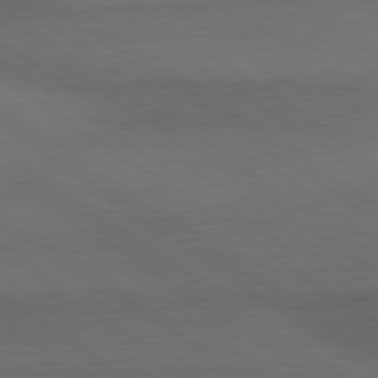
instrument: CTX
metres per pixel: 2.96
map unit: lApd
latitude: 79.8395
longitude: -177.3104
